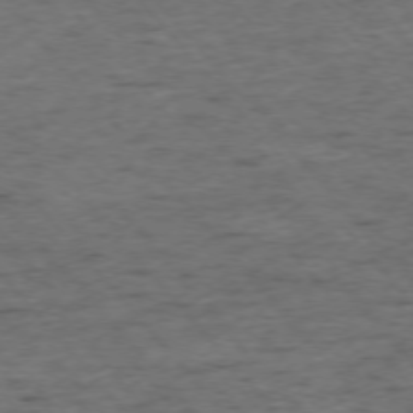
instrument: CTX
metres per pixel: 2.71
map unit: Ap
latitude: -75.6911
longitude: -90.1578
